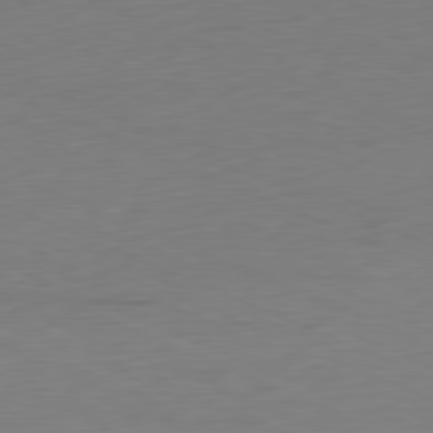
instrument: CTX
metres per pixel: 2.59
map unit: Ap
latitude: -81.4455
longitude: -59.2348
